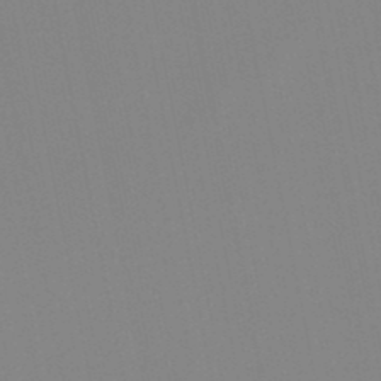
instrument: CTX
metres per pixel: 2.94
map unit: lHb
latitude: -48.3118
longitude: 70.0661
